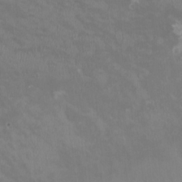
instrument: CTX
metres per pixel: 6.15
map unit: HNhu
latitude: -0.1417
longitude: -3.8772
